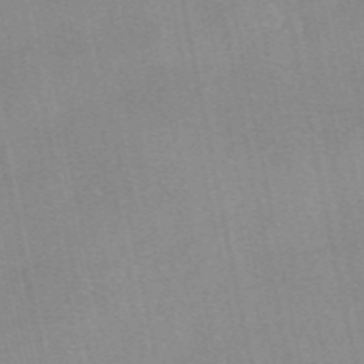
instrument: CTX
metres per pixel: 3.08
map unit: eAb
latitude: 48.9514
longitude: 103.4077
